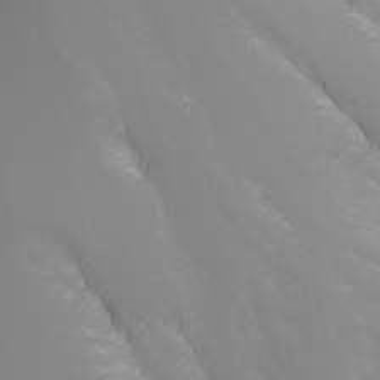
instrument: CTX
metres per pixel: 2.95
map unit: Nhu
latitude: -1.7478
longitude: -75.3482
